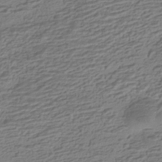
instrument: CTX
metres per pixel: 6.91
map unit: HNhu
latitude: -42.7463
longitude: 101.0297
